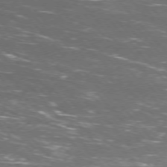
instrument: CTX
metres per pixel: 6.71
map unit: Ap
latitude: -77.2943
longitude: -61.6505
